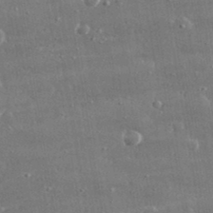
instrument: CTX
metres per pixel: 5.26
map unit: lHvf
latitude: 31.2726
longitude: -91.1214
